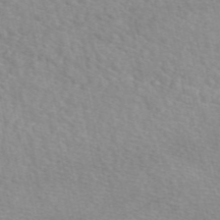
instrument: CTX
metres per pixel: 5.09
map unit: eAb
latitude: 50.8380
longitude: 107.4077
